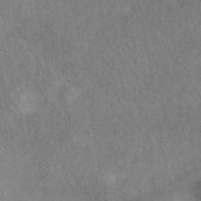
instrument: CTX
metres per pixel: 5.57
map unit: eAb
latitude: 41.8016
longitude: 102.9542
